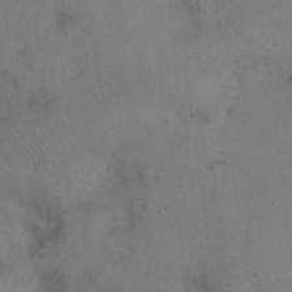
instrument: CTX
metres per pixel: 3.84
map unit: eHh
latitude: 21.7639
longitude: -60.5357
